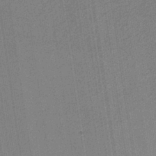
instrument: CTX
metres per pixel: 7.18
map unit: eAb
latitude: -38.0661
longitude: 51.8611
